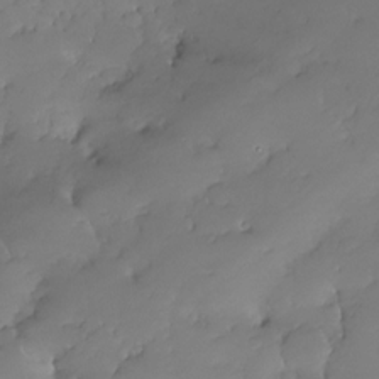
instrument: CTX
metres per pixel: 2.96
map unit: Nhe
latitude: -29.4643
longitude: -110.7058
